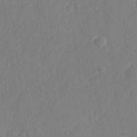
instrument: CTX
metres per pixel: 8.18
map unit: lHvf
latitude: 24.1955
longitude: 141.8044
